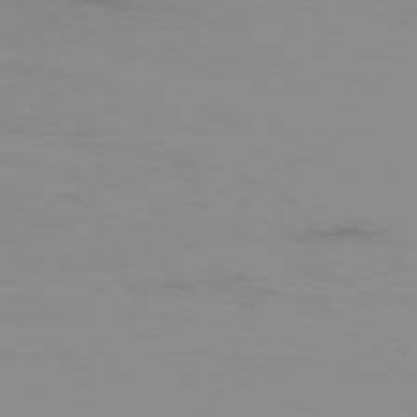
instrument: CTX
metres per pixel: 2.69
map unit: Ap
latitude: -76.1039
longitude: -76.3278
